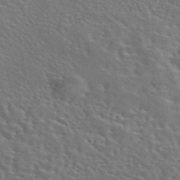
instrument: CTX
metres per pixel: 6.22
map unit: eAb
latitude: 43.9717
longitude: 113.0676
